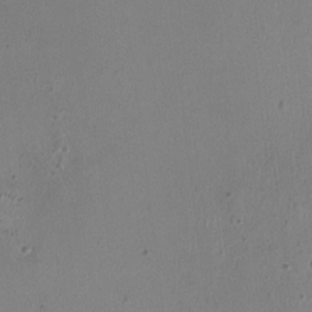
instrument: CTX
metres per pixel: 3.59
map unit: HNhu
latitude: -3.3887
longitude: -3.1781
